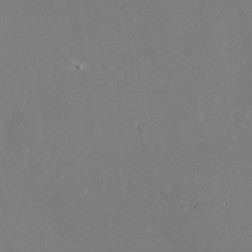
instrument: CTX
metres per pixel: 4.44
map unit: Nhu
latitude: -24.1606
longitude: -72.4790
